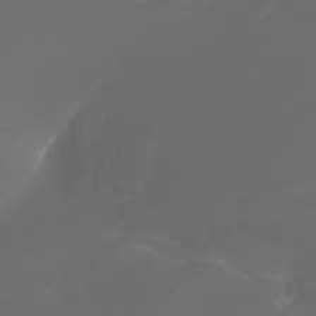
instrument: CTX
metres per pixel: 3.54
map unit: Nhu
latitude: -4.5196
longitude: -72.6869
